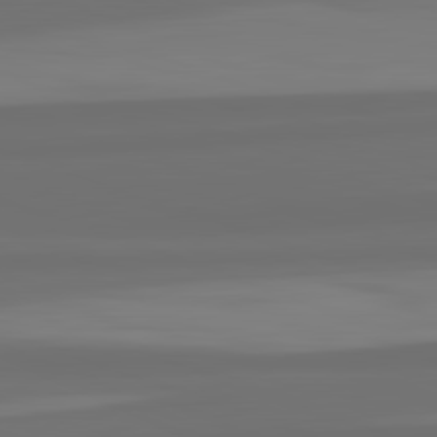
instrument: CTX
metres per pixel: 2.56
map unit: lApd
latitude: 82.5923
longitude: 159.3509
